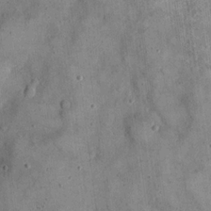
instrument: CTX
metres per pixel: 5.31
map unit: eHh
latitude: 22.1578
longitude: -60.6490
